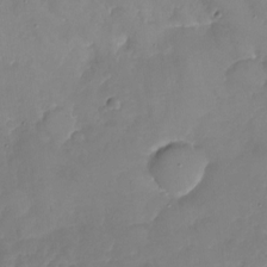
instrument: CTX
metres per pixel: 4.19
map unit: Nhu
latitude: -19.1620
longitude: -57.3292
